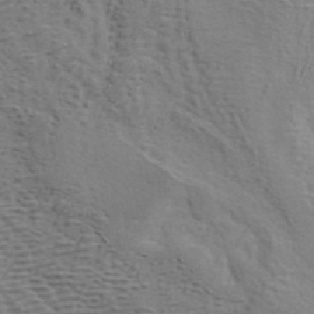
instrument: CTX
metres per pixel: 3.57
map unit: ANa
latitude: 41.5749
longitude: 54.8030
